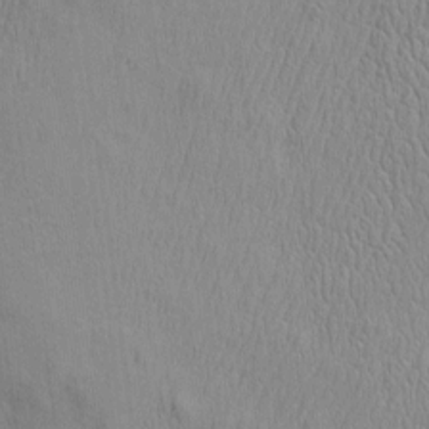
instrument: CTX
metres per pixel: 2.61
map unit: Htu
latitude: -3.0486
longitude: 156.9353
